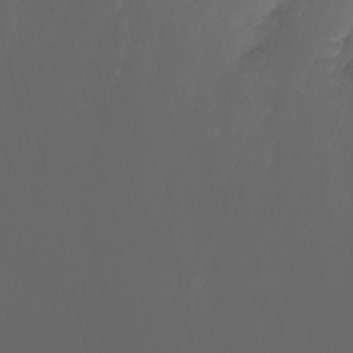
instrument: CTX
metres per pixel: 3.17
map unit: Htu
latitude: -6.5574
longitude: -68.8380
